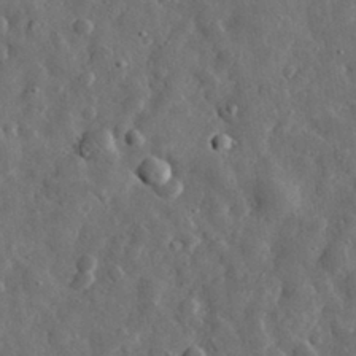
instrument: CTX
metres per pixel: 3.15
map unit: eHh
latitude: 31.4805
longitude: -74.7624
